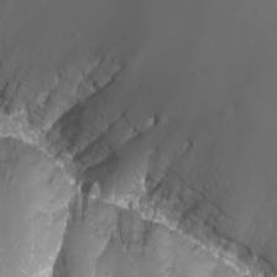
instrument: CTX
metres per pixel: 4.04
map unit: Nhu
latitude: -7.5021
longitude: -76.8569
